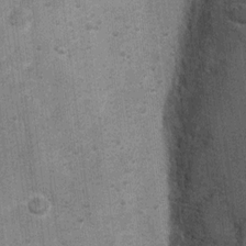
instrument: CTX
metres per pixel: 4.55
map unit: Ht
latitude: 4.0444
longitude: -22.8569
